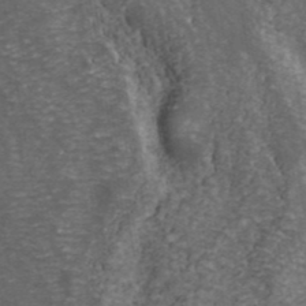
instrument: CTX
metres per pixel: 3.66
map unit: ANa
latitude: 42.4790
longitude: 29.3510
